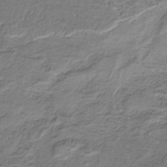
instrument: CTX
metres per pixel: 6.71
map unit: HNb
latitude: -34.6141
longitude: 58.4817
